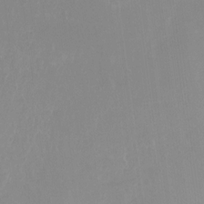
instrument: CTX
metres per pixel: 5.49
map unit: Hto
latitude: -13.4077
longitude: -41.1970
